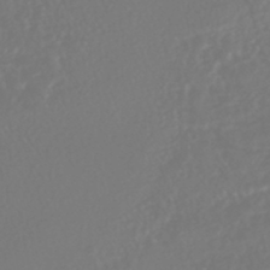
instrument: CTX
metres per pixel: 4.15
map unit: HNhu
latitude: -46.9919
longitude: 104.0094
